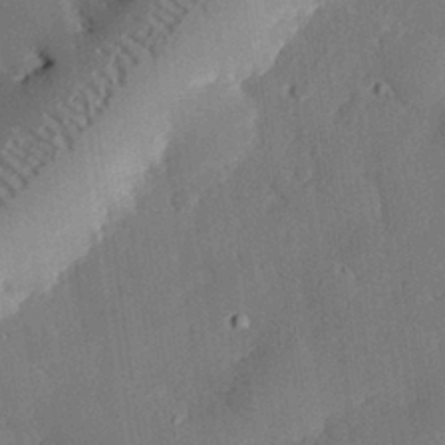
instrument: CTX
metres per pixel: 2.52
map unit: eHh
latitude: 29.2915
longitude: -81.9528
